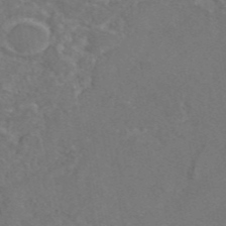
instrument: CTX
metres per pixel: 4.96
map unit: eAb
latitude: 46.2712
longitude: 110.1605
